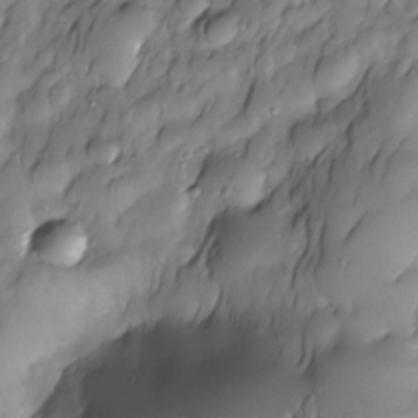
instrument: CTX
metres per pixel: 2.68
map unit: Nhe
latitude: -29.9367
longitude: -140.1199
